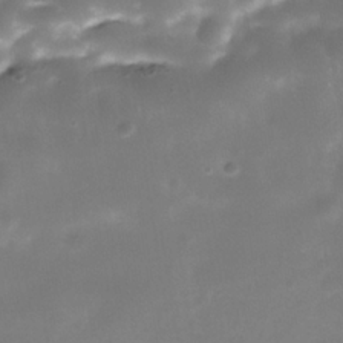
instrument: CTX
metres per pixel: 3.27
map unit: Nhe
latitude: -35.2376
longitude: -145.1403
